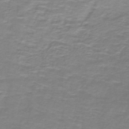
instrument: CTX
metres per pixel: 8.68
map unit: lHb
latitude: -41.0486
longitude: 56.7463
